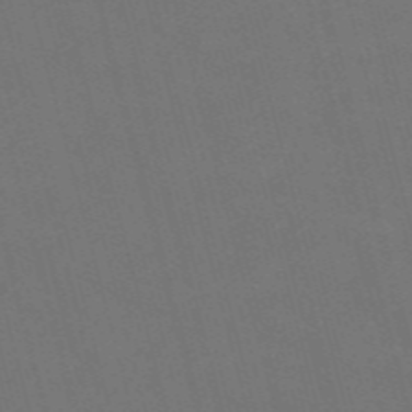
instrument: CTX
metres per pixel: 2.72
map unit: Nve
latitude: -59.2186
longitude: 61.8800
